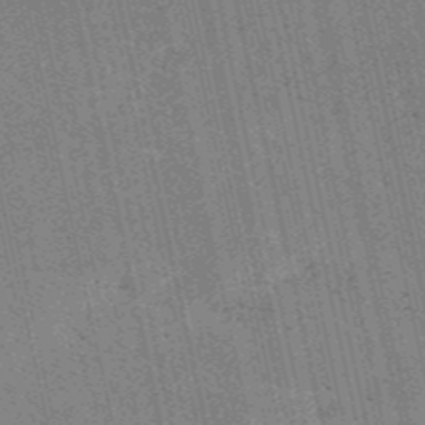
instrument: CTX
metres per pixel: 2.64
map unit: HNb
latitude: -53.3509
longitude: -38.1011
